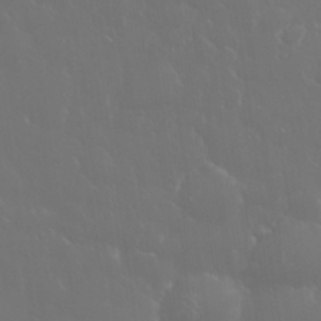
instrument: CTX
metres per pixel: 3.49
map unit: eHh
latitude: 33.4993
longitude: -60.5734
